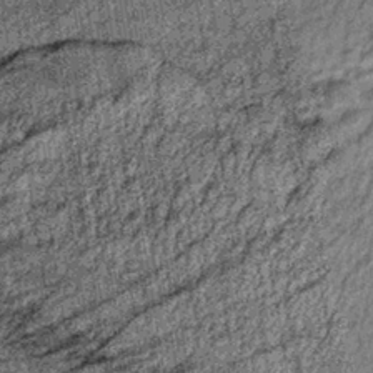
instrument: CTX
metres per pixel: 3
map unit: lHb
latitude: -38.5385
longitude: 67.5588
